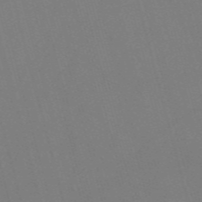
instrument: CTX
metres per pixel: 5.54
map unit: Nve
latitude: -57.9556
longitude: 62.0850
